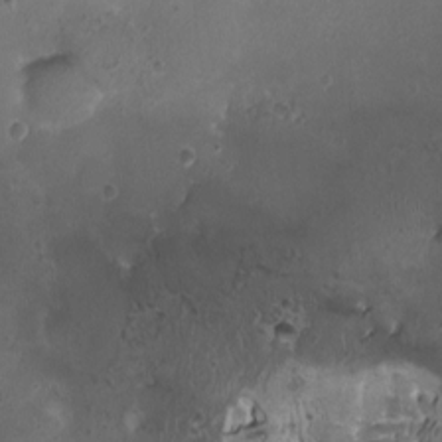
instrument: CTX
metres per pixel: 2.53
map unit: HNhu
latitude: 4.6868
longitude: 3.1809
